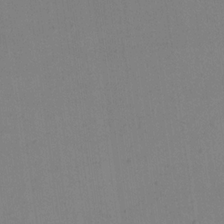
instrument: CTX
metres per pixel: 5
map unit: eHh
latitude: 16.5546
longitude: -67.6316
